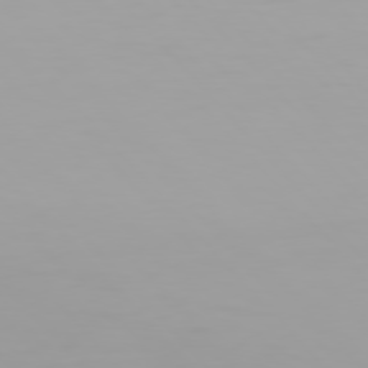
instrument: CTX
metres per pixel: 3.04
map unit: Hpe
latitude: 76.1389
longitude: -143.6127
